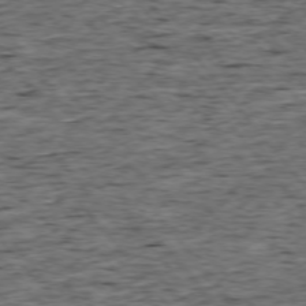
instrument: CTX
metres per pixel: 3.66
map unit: Ap
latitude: -75.6533
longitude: -92.6679
